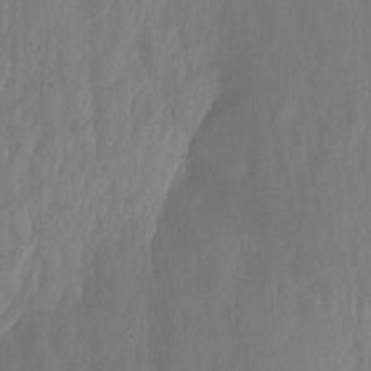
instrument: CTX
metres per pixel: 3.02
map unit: Nhu
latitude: -13.5399
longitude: -65.0270
